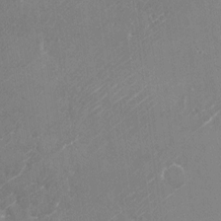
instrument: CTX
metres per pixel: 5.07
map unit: Nhu
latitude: -22.4440
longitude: -72.2145
